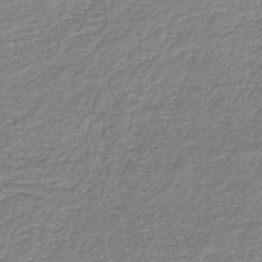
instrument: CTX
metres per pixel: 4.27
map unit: lHb
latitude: -41.4454
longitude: 66.9542
